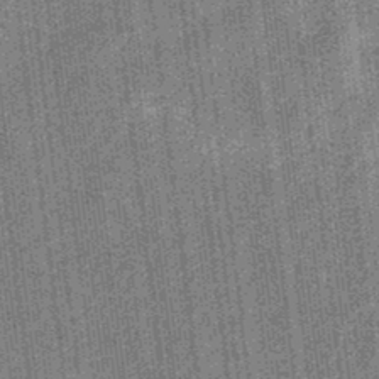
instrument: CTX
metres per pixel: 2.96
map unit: eHb
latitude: -32.1984
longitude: 73.9556
